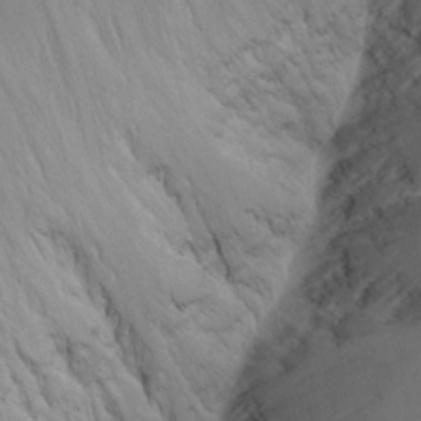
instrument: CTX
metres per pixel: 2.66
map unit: Nhu
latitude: -6.5762
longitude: -91.0270
